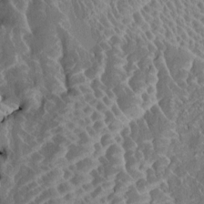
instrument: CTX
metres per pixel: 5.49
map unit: HNhu
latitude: 3.3670
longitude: 8.1417
